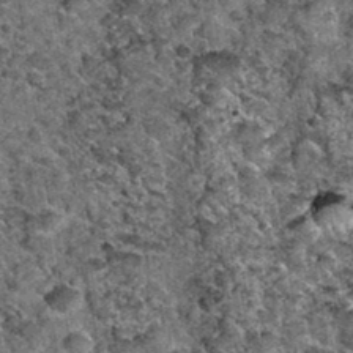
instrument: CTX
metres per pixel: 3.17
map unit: Hto
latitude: 35.3103
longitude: -52.3089
